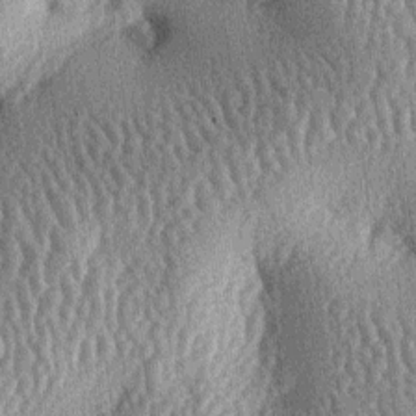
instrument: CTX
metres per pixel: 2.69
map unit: lAa
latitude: -6.5762
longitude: -127.7450
